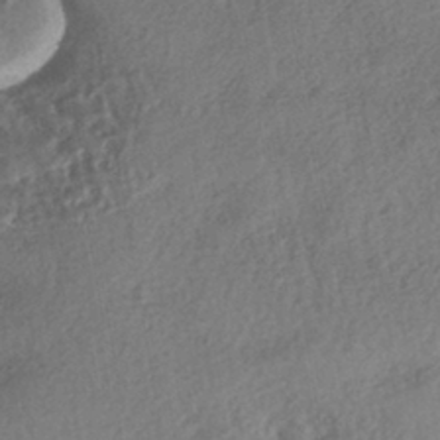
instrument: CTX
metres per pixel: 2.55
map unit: eHh
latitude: -42.7841
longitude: 121.0486
